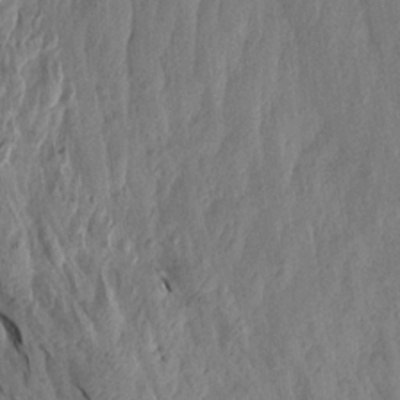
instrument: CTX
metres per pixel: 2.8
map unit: Aa
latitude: 18.4034
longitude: -146.4601
